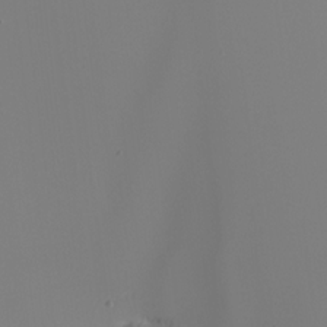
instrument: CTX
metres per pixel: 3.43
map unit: Nhu
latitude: -6.5384
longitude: -94.8569
